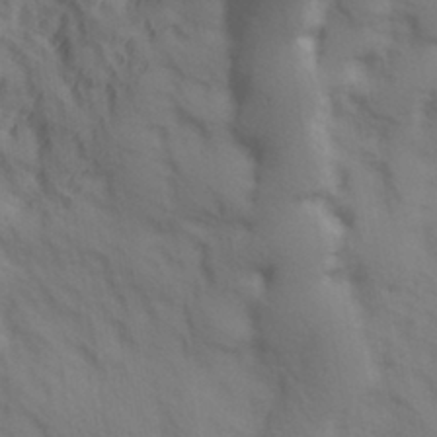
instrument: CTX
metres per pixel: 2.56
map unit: Hve
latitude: 32.8002
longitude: 150.0472
